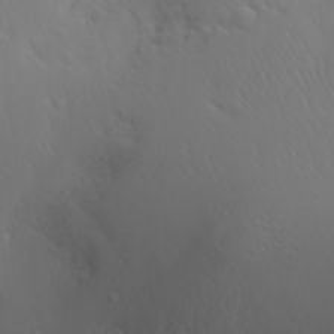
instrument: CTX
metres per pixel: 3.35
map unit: Aa
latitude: 29.6694
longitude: -133.5182
